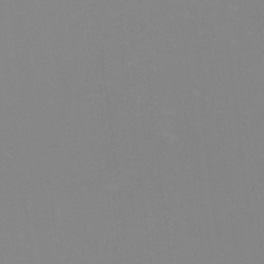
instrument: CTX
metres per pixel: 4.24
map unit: HNhu
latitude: -0.6141
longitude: -4.9892
